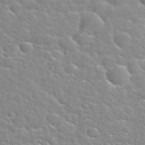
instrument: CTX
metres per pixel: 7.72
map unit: Hto
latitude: 34.5356
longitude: -50.0633
